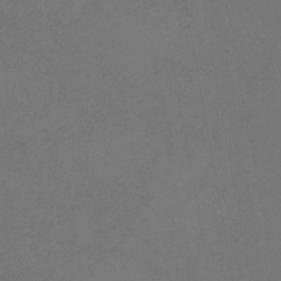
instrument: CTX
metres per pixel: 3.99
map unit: eHb
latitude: -39.6722
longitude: 76.6518
